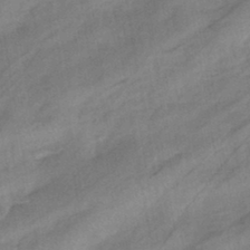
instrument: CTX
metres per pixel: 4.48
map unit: eHb
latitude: -42.3495
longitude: 83.2376
